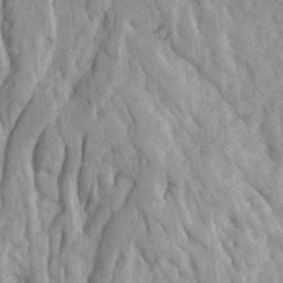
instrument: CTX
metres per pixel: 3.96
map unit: Ave
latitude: 23.2159
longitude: -134.0633
